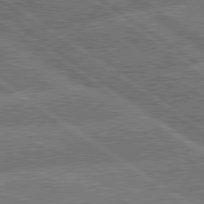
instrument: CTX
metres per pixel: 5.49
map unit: lApd
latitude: 79.9717
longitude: -156.7435
